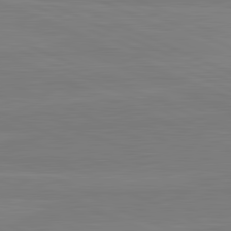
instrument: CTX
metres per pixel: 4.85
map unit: lApd
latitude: 81.9717
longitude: 167.2187
